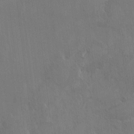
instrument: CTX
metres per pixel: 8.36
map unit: HNhu
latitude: 3.3104
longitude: -6.8947
